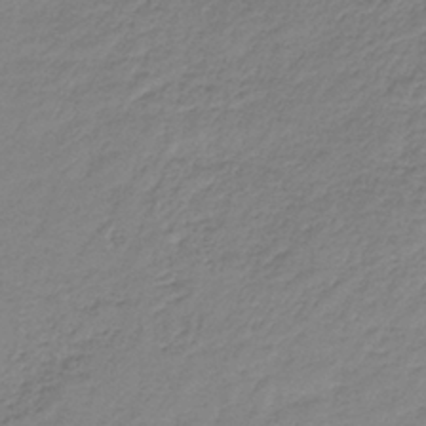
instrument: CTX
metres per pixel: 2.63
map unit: HNb
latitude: -36.8786
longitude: 50.6140
